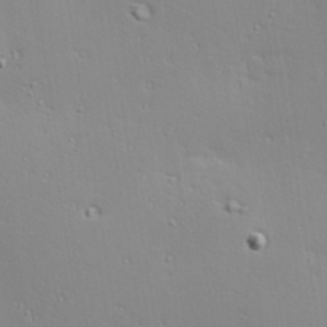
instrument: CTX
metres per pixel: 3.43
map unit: Hve
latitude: 24.2900
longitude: -98.3278
